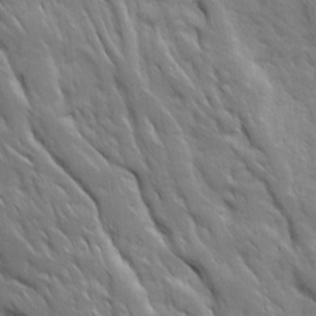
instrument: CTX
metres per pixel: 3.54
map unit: Ave
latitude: 15.9906
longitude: -131.9906
